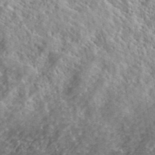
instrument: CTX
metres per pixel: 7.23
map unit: lHvf
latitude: 40.7057
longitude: -89.1970
